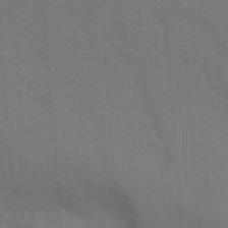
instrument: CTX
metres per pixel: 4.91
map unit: Nhu
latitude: -8.5763
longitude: -48.1578
